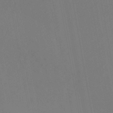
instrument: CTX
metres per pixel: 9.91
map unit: HNhu
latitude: -46.4440
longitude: 93.1620
